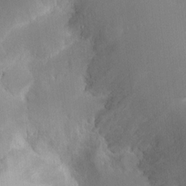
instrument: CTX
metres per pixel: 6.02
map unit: HNhu
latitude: 7.7072
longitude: -5.1214
